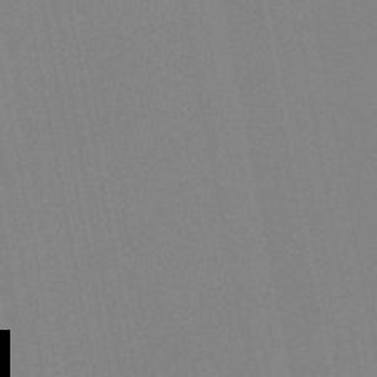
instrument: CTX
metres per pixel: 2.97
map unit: lHb
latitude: -48.8030
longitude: 71.8611
